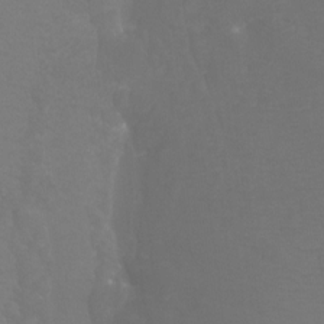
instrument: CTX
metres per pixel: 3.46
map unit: Htu
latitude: -7.1998
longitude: -33.5371
